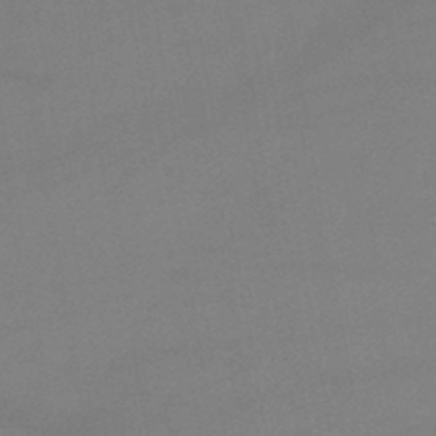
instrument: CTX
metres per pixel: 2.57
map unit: lHb
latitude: -45.5210
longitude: 67.6344
